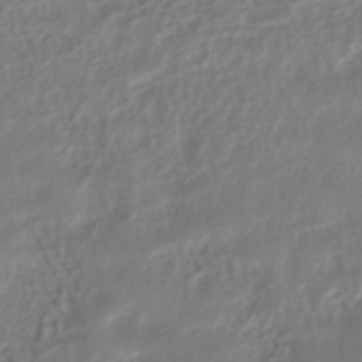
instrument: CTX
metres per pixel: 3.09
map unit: HNhu
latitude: -41.2943
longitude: 102.0094
